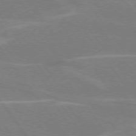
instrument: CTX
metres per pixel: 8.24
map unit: lApd
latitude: 74.9892
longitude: -66.9702
